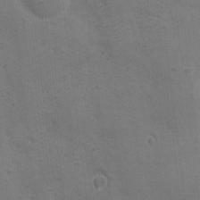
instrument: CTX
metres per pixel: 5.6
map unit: Ave
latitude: -7.6533
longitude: -120.6491
